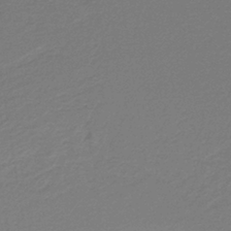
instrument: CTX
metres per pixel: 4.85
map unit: HNb
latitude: -38.3495
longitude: 55.3132
